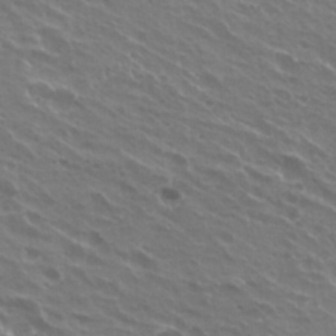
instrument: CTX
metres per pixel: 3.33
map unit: Hto
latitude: 23.9150
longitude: -30.8002
